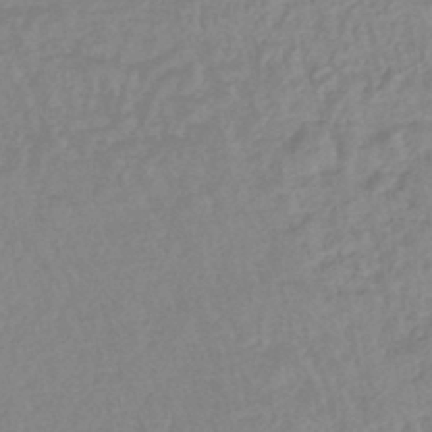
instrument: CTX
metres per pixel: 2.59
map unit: eHb
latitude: -45.5210
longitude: 84.9352
